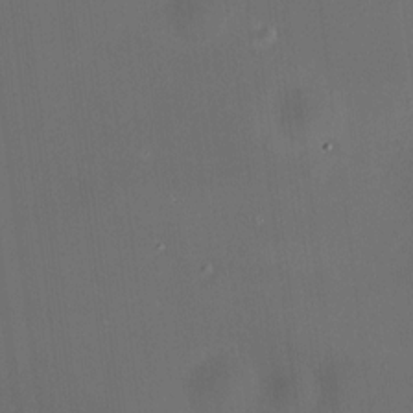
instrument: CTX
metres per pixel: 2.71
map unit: HNhu
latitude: 8.7435
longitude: 10.2928
